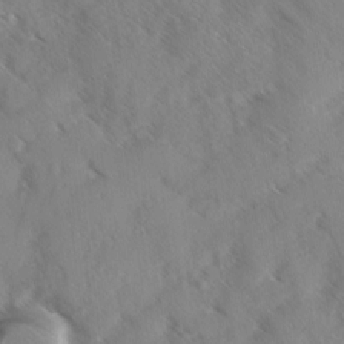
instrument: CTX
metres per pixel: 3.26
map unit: Ave
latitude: 0.6112
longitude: -111.1970
